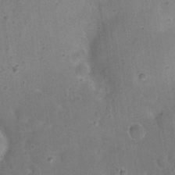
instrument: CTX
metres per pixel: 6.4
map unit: eHh
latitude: 20.7435
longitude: -62.1389
